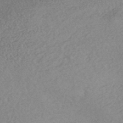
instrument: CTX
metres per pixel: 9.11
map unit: HNhu
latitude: -44.6330
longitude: 93.0675
